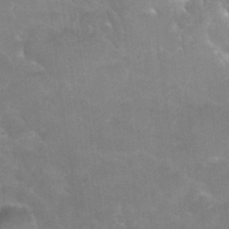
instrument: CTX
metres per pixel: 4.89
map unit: Hto
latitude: 35.8772
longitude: -46.0822
